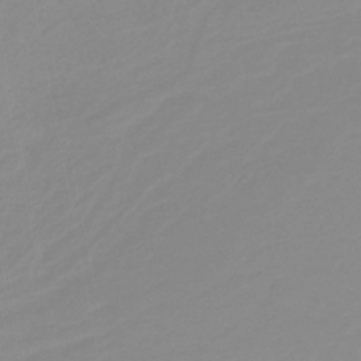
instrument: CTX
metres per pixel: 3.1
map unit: lHb
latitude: -40.6518
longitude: 63.5021
